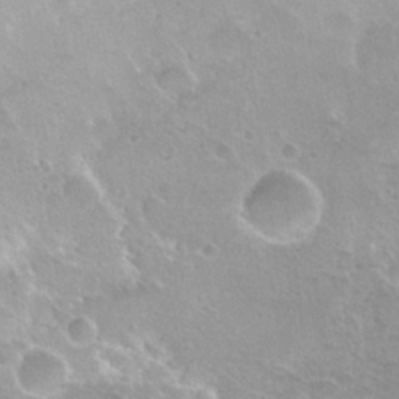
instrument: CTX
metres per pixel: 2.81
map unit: Hto
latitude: 25.9717
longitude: -36.4979
